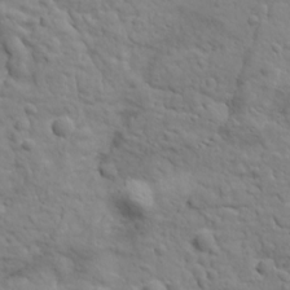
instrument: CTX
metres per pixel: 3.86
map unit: Ave
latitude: 18.2333
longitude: -132.9892
